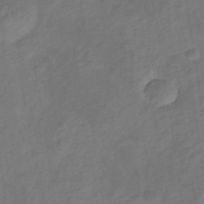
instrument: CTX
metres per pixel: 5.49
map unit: eHb
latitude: -33.0865
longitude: 73.1998
